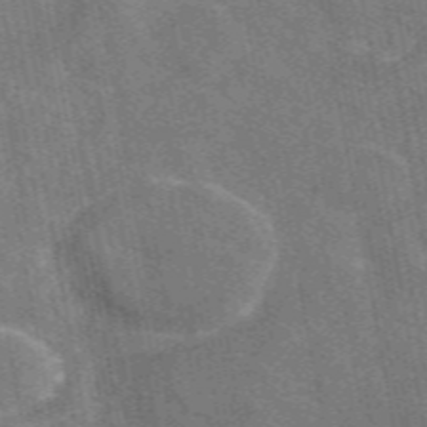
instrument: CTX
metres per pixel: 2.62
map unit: eAb
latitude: 50.1200
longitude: 115.6155
